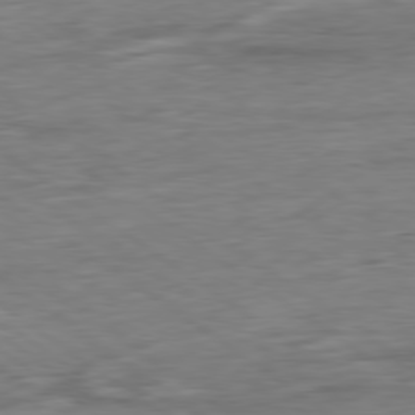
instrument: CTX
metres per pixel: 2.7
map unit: Ap
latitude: -80.1417
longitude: -80.4034
